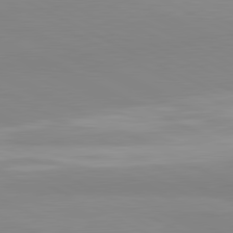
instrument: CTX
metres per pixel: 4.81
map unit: lApd
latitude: 81.3859
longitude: 179.9367
